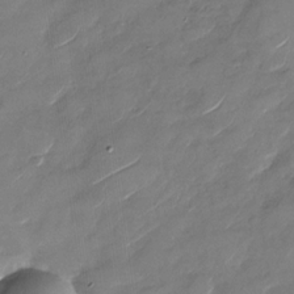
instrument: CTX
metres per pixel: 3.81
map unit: Nhu
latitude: -29.0487
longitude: -73.4805
